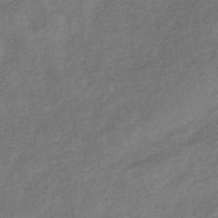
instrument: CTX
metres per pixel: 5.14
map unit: lHb
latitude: -34.1228
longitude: 65.6722
